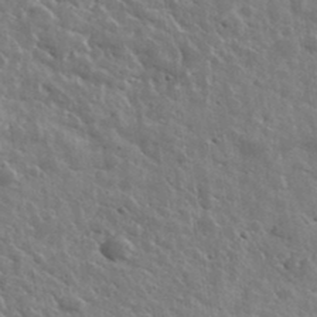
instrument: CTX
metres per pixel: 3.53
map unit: lHvf
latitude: 36.5168
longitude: -88.9892
